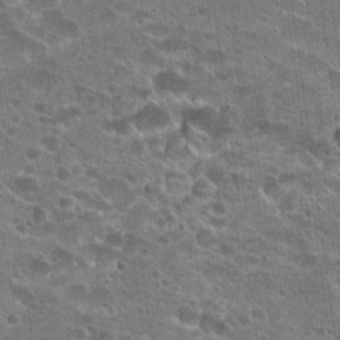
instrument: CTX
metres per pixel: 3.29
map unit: Hto
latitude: 22.8380
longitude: -42.8758
